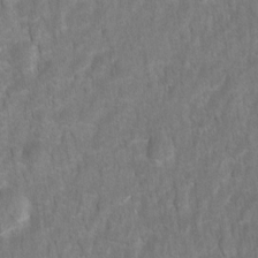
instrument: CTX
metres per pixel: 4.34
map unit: Hto
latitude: 2.7435
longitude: -35.8772
